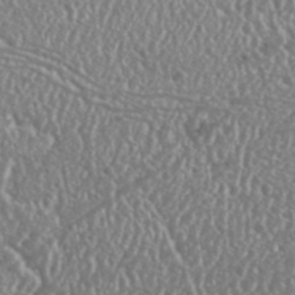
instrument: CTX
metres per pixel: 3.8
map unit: Nhu
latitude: 25.1781
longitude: -58.6868
